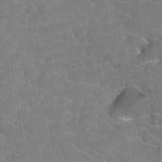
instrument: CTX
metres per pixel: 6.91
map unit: Hto
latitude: 35.3859
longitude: -52.9325
